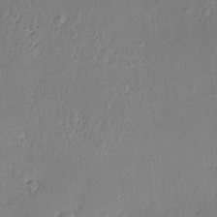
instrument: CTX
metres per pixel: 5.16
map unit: Hve
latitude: -9.4832
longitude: 175.2375
